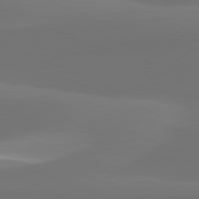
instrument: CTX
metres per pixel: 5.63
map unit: lApd
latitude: 81.9150
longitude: 128.2551
